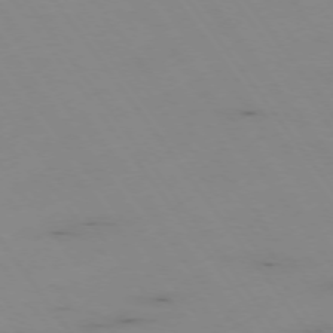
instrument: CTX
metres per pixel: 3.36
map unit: Hpe
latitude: -74.8597
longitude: 2.8030
